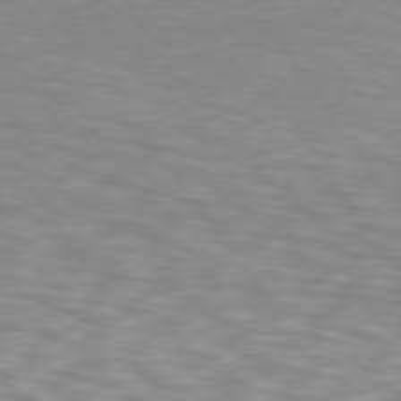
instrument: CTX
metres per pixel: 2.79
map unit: lApd
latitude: 74.1767
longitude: -54.0822
